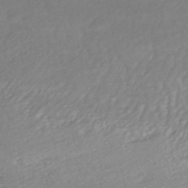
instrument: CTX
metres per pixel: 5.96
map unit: HNhu
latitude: -49.0298
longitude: 102.0283
